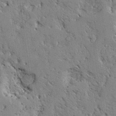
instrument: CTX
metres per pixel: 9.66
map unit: Aa
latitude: 27.4427
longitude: -128.1767
